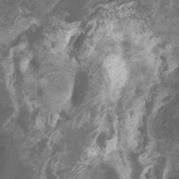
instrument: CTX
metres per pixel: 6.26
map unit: Nhu
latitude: -11.7478
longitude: -74.4601
